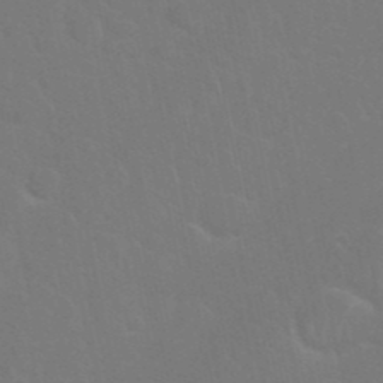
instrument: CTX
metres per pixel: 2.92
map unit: Nhu
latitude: 27.6127
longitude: -61.9906
